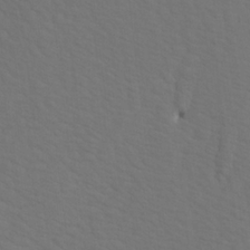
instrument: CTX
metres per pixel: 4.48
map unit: Aa
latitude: 19.5749
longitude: -142.1200
